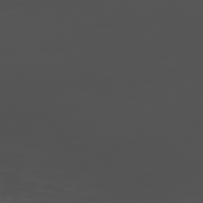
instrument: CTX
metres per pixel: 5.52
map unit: Ap
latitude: -76.4062
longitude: -65.9528
